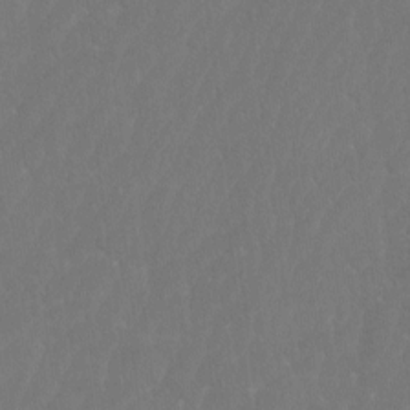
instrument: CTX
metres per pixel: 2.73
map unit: Htu
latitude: -10.7463
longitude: -73.1781
